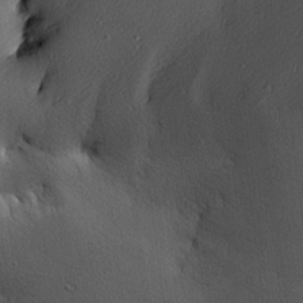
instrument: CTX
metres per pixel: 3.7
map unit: Nhu
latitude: 0.8191
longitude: -77.6127
